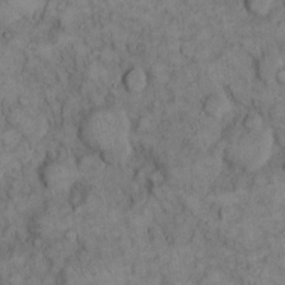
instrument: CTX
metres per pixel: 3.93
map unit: eHh
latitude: 12.0255
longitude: -64.4979
